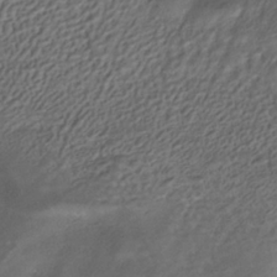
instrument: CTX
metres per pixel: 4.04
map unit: HNhu
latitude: -39.8423
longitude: 102.0661
